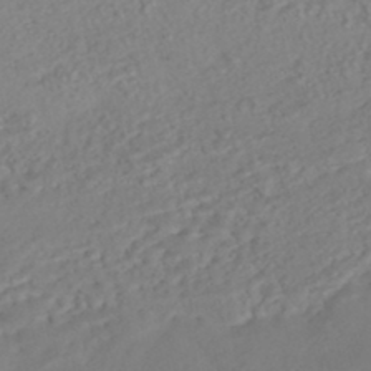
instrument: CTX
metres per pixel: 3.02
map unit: Nhe
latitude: -47.5021
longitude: -172.3467
